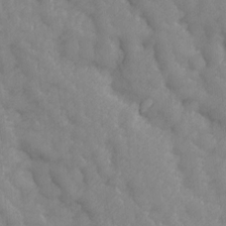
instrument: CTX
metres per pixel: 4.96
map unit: Ave
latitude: 13.6316
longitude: -105.1781
